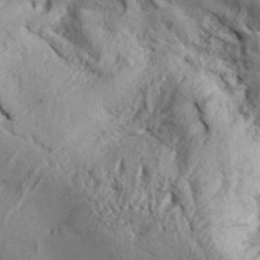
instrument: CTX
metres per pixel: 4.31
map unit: Aa
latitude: 33.0081
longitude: -136.6680
